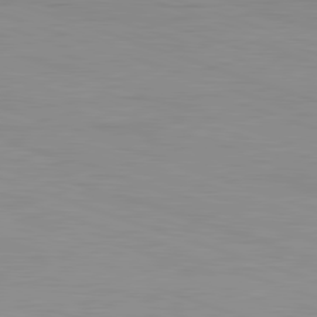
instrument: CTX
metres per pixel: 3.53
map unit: Hpe
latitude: -82.8408
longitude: 12.0283
